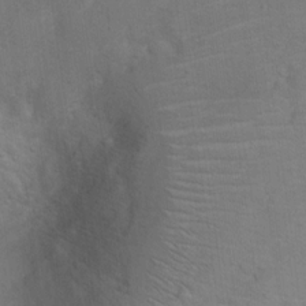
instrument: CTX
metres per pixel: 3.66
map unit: Hto
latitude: 8.5546
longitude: -30.6113
